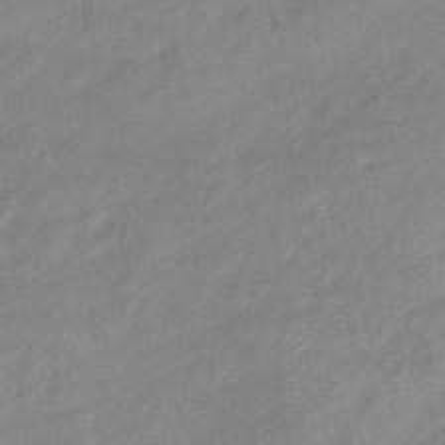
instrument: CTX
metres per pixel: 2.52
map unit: eHb
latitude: -40.5763
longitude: 80.9164
